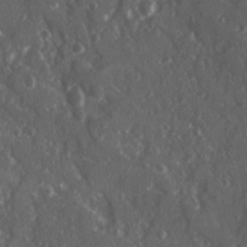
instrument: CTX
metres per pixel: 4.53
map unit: Ave
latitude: 15.7450
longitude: -131.1781
